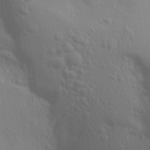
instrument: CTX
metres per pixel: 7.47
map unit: Aa
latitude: 15.5372
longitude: -143.4993
